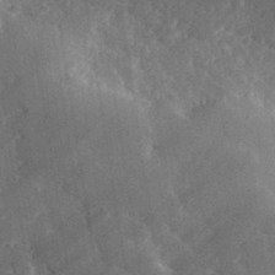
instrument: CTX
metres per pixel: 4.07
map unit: lHvf
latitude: 33.6883
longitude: -86.2333
